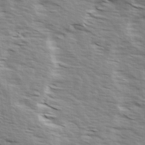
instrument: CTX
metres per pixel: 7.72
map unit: Ave
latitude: 14.5924
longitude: -103.0080
